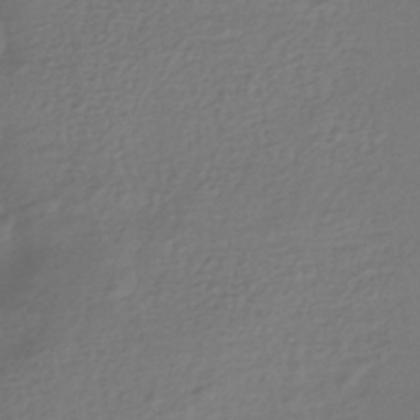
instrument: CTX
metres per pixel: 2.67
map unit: HNhu
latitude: -43.1809
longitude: 98.1039
